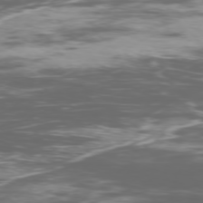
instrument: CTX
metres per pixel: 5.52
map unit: Ap
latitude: -76.8597
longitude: -68.7435
